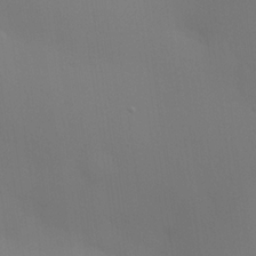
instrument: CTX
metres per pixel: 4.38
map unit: HNhu
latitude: 13.6505
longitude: 13.3699
